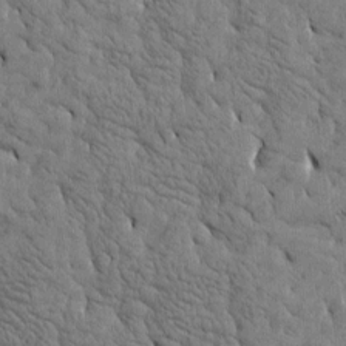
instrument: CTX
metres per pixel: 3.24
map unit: Htu
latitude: -4.1039
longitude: 176.8597
